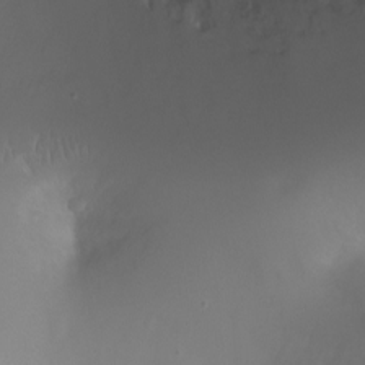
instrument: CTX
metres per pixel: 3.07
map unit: Ht
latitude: -7.9745
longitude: -20.5357
